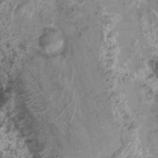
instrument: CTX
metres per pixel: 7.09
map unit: Nhu
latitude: 4.7435
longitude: -18.0444
